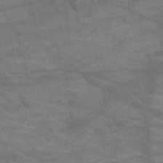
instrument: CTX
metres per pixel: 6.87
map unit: HNb
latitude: -52.9352
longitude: -43.6316
